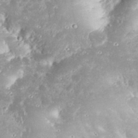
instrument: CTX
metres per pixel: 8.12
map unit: eHh
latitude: 34.1955
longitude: -64.3656
